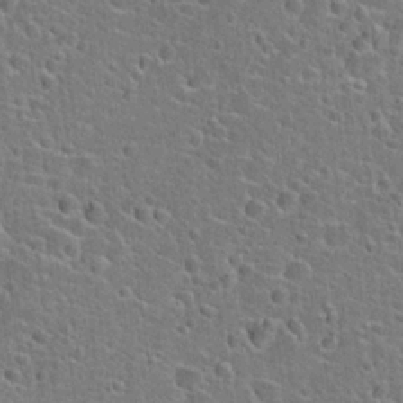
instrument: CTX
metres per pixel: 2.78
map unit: Hto
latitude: 22.8380
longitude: -44.6490
